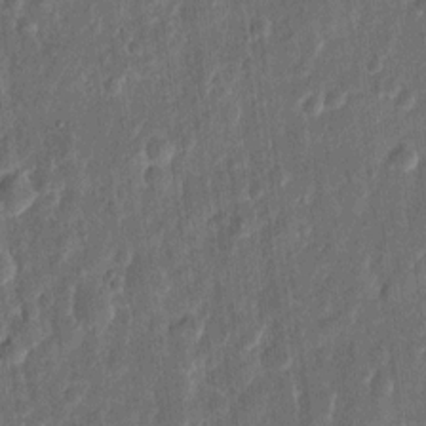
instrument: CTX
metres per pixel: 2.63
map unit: eHh
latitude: 11.9339
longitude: -70.3278
